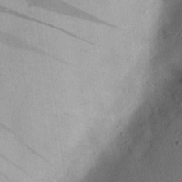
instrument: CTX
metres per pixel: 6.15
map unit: eHh
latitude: 24.4034
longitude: -68.6113
